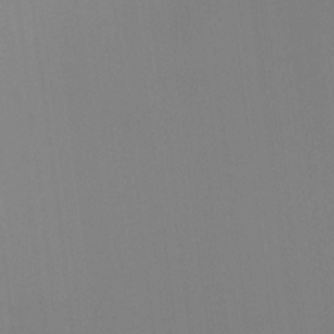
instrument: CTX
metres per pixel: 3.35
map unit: HNhu
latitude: 6.1767
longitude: 8.2928
